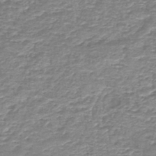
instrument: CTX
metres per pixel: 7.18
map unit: HNb
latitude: -44.1795
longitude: 50.3873
